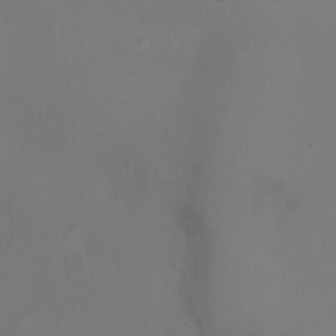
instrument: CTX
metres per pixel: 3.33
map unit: Ht
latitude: -6.6896
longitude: -21.1214
